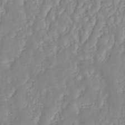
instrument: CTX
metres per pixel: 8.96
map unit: ANa
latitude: 44.9702
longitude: 24.1606
